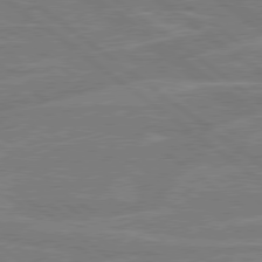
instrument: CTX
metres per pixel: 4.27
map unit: Hpe
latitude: 78.6869
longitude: -129.8205
